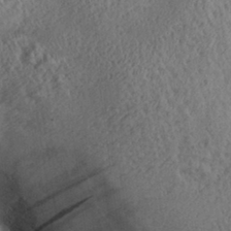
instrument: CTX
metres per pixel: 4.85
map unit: Aa
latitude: 29.4237
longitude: -137.3293
